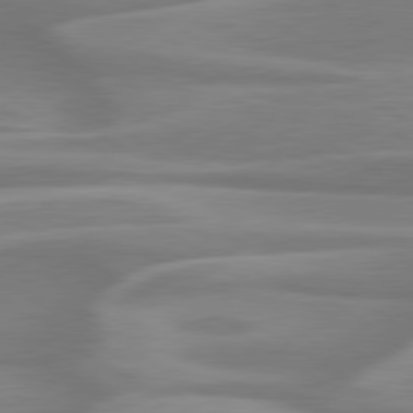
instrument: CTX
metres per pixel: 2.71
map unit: lApd
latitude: 79.6883
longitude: -127.1025
